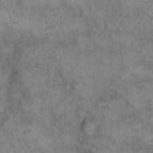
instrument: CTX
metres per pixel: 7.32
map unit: eHh
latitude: 14.1389
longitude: -64.6113
